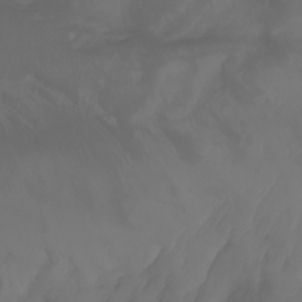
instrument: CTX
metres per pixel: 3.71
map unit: Aa
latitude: -7.6344
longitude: -79.8017
